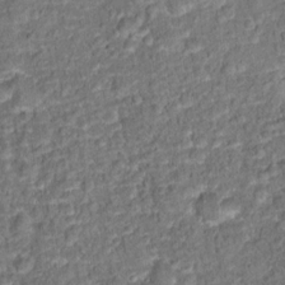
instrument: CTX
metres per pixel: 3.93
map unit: Hto
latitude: 15.4616
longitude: -39.1025
